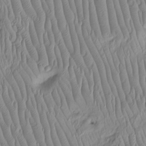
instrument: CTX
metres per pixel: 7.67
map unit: Htu
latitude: -5.9745
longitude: 154.2172
